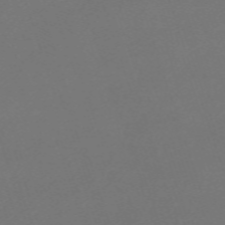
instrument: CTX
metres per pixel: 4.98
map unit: eHh
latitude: -63.2754
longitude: 51.8611
